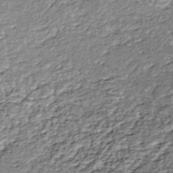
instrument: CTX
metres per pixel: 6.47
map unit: HNhu
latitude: -45.7667
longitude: 105.9178
